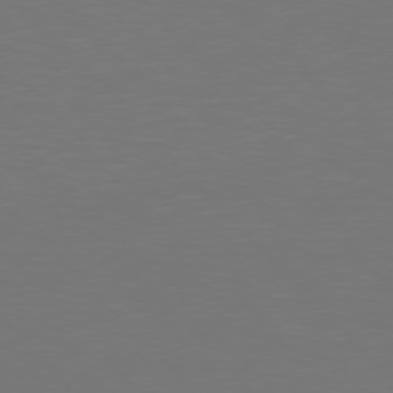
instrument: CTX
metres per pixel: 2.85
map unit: Hpe
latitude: 76.7435
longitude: -170.7057
